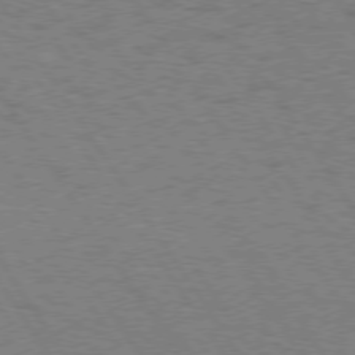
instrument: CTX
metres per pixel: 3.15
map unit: Hpe
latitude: 74.5357
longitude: -135.7260
